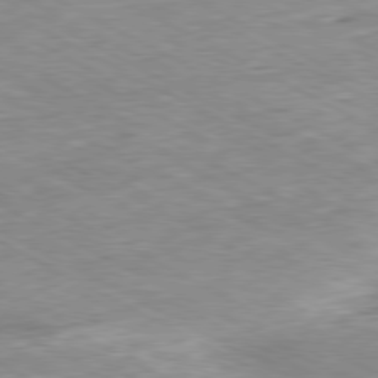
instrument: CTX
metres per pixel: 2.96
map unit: Ap
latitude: -80.5385
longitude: -80.3845
